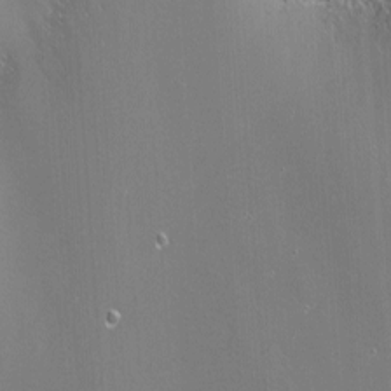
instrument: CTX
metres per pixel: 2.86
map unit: Nhu
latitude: -7.8044
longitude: -74.7624
